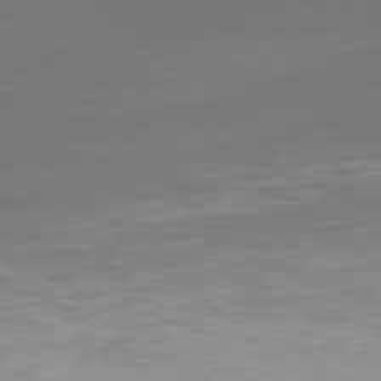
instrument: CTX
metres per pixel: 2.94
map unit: Hpe
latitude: 77.1403
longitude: -169.2159
